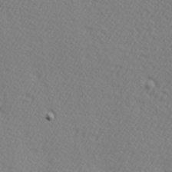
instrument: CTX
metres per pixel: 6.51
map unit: Hve
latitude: 3.1592
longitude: -124.3089
